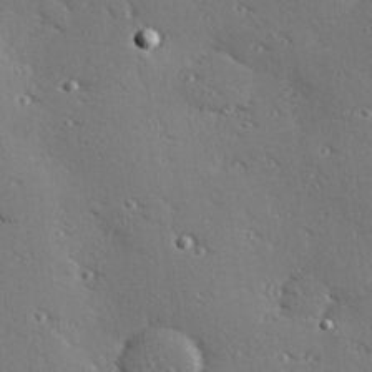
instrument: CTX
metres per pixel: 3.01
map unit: Hve
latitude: 27.1025
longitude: -92.8569
